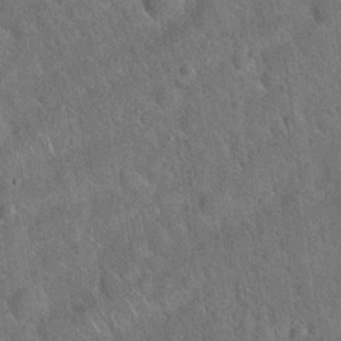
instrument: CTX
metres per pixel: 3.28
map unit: Hto
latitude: 19.6127
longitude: -52.7435
